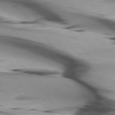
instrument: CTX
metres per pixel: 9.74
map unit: lApd
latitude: 75.9339
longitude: -65.3860
